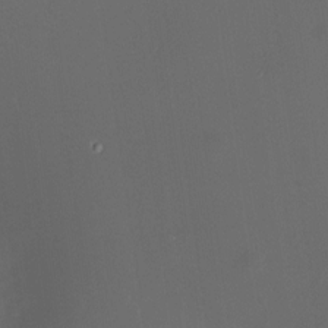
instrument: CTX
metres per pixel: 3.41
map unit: HNhu
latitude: 8.5546
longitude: 8.7274
